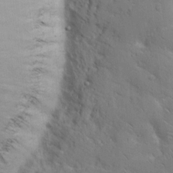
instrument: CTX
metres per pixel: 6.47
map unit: eHh
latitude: 7.1592
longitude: -67.5560
